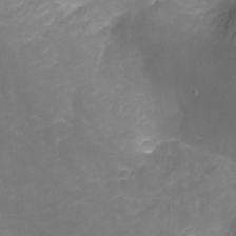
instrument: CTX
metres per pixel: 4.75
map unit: Nhu
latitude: -13.4643
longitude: -71.9339
